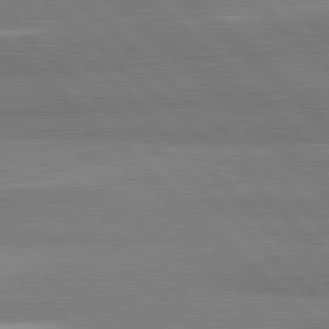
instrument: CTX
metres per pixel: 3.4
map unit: lApd
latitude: 82.0633
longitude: 162.4062
